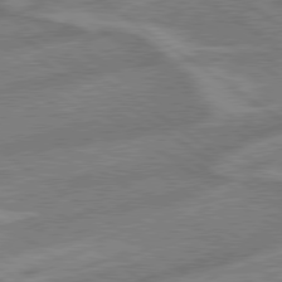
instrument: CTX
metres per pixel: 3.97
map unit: lApd
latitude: 79.2348
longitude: -171.8583
